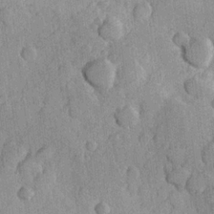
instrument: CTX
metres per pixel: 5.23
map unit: Hve
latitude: 23.5749
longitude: 148.2551
